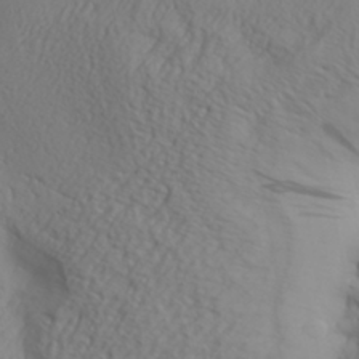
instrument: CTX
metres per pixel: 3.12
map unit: Aa
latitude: 30.2712
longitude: -133.4804
